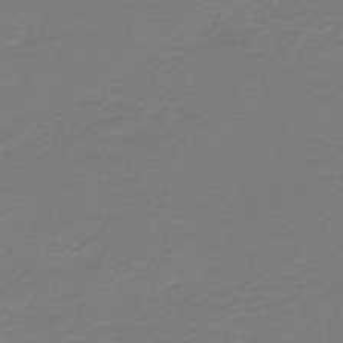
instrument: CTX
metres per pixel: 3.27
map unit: HNb
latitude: -46.1039
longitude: 53.7477
